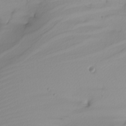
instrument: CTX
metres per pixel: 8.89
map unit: Nhu
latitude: -4.7274
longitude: -94.1011
